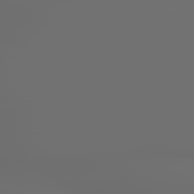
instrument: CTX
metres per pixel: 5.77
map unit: Hpe
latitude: 77.9339
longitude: -176.9136
